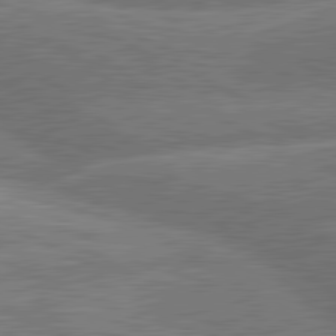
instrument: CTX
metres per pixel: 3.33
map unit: lApd
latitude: 81.4426
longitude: -166.8947
